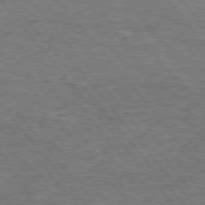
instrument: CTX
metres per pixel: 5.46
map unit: Hpe
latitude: 75.9339
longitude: -156.9135
